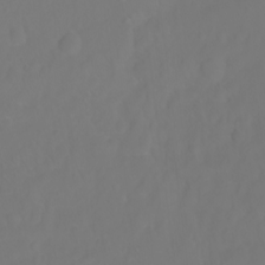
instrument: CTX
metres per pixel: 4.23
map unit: Ht
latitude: -2.8974
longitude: -60.9702
